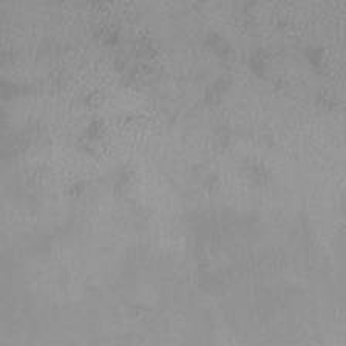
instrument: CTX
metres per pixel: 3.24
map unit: HNhu
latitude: -0.2173
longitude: -4.2522
